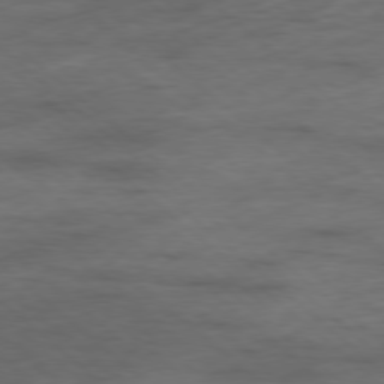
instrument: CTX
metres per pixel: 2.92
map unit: Hpe
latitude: -78.6329
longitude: -22.8947
